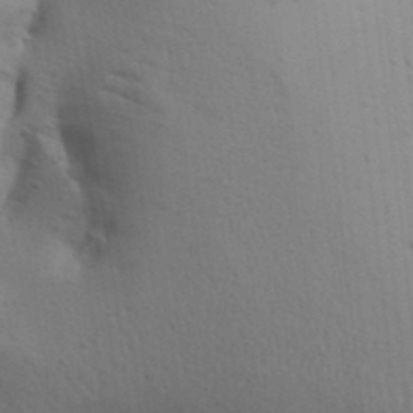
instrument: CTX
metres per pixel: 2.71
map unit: lAa
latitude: 18.5168
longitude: -138.8191
